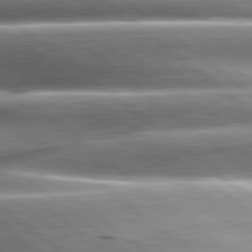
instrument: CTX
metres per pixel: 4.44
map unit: lApd
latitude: 80.7246
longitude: -143.4804
